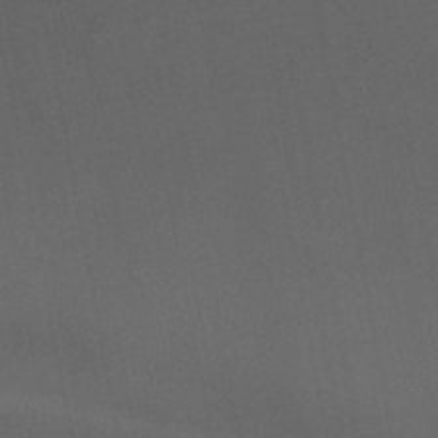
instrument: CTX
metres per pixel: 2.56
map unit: HNb
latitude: -46.1417
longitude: -44.8758
